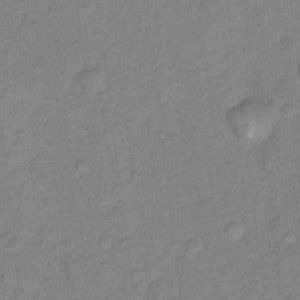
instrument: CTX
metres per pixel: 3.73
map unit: Ht
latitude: 8.7057
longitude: -38.4223
